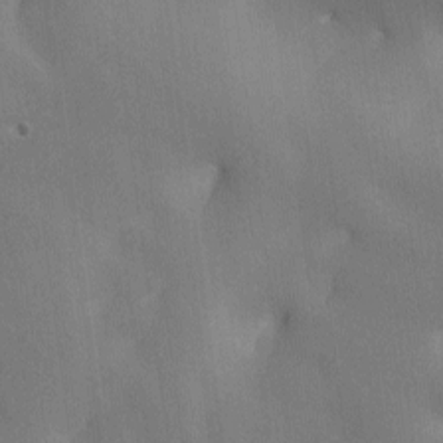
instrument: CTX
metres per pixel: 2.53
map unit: Ave
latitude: -10.6896
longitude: -122.4790
